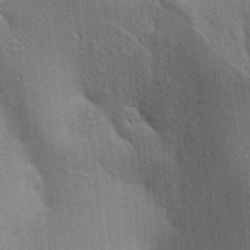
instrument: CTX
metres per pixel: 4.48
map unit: lAa
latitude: 20.0444
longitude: -139.3104
